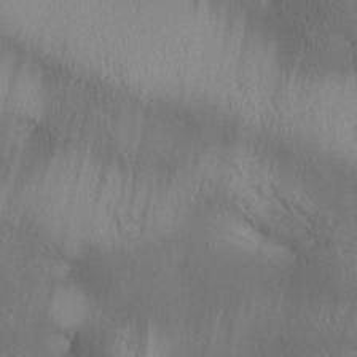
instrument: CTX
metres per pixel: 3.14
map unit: lAa
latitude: 4.2900
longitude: -117.3860
